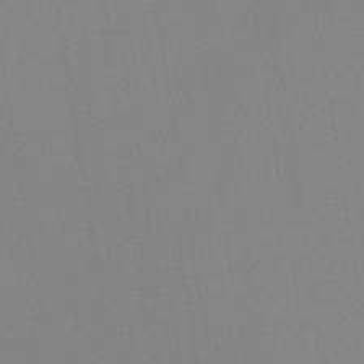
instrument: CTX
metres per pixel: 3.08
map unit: eHb
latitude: -29.8800
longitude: 70.7841
